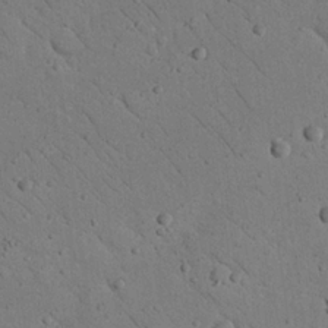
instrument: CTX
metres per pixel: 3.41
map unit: Nhu
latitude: 22.7813
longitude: -75.0647
